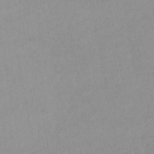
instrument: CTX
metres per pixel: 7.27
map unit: lHb
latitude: -44.1228
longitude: 67.2943
